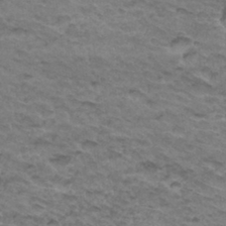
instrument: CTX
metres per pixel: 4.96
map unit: Hto
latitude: 34.1577
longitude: -47.4616
